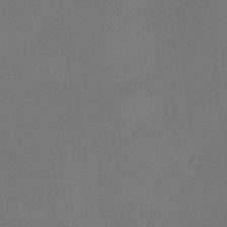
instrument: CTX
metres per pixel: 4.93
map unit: HNhu
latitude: 9.6694
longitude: 16.3118
